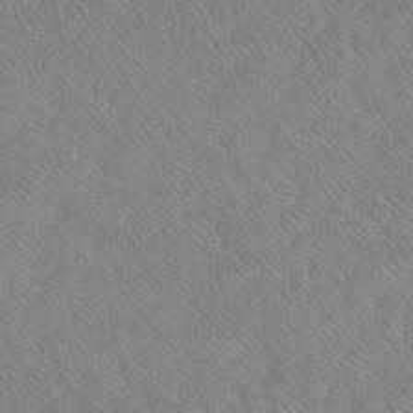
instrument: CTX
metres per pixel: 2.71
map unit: HNhu
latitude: -48.1795
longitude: 29.8422
